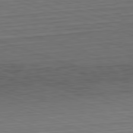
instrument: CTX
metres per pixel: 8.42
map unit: Hpe
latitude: -82.5951
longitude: 14.6708
